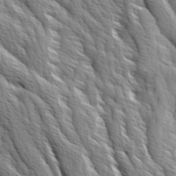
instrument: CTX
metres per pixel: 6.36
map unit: Ave
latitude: 14.5924
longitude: -132.7813
